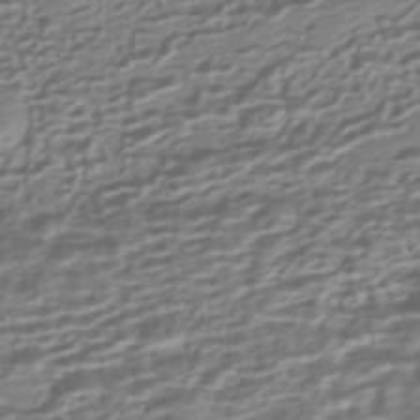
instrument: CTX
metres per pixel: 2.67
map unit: HNhu
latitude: -42.6518
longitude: 100.3306
